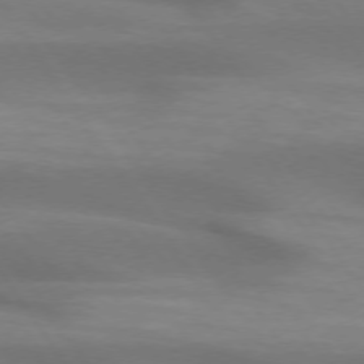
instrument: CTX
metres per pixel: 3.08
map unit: lApd
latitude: 73.8773
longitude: -51.2726
